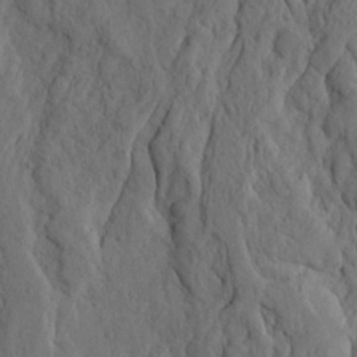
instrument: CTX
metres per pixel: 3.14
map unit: Ave
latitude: 23.3859
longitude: -134.5545
